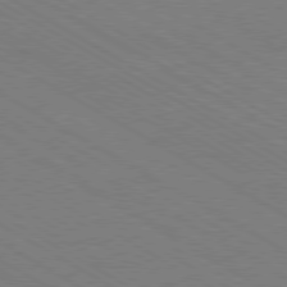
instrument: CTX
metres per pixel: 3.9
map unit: Hpe
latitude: -80.6519
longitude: 16.5763
